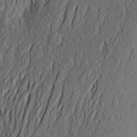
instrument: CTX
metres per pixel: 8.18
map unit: Aa
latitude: 26.1767
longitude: -144.8947
